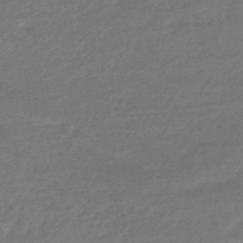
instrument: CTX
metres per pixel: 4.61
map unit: HNhu
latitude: -46.5951
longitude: 89.6344
